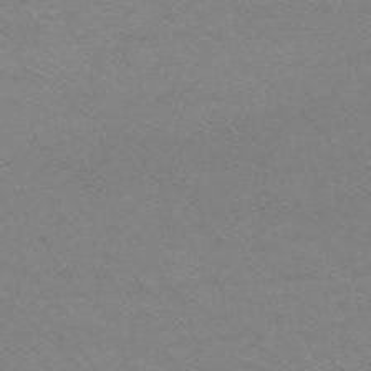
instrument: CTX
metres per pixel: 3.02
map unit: HNb
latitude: -52.5762
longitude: -43.7450
